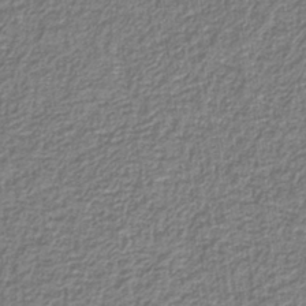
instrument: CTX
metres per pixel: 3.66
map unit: eAb
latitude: -39.0864
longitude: 52.2550
